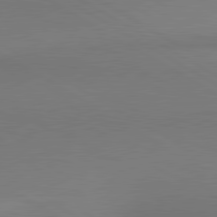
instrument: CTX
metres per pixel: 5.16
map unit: lApd
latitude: 80.8380
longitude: 147.5588
